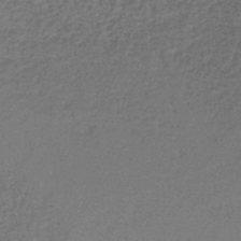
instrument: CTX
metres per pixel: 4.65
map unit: HNb
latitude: -38.0283
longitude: 50.5952
